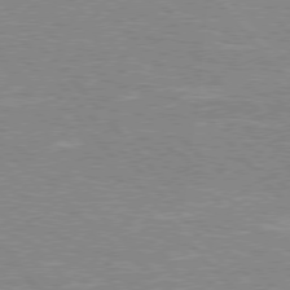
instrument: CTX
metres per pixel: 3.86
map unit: Hpe
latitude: 76.6301
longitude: -150.1577
